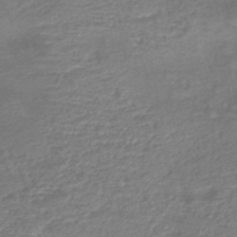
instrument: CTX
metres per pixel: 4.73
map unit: eHb
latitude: -43.3887
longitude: 81.9367
